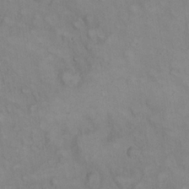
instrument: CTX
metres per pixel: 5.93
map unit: eHh
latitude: 22.4412
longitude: -61.9717
